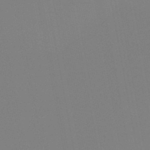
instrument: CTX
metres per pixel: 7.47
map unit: HNb
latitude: -45.9745
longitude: 55.6533
